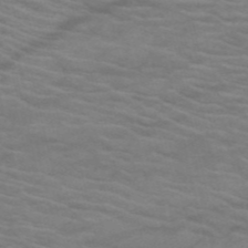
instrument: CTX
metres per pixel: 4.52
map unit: HNb
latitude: -53.4076
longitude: -45.6883
